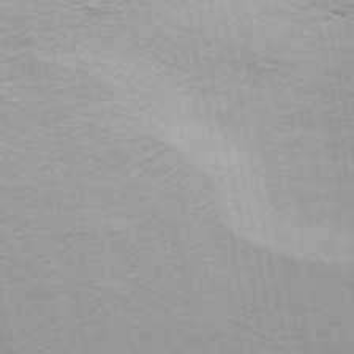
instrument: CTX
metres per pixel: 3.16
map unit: ANa
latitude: 48.6302
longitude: -75.2159
